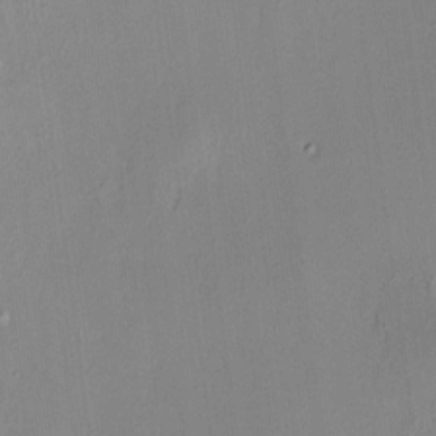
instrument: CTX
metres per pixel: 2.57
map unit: HNhu
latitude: 7.5749
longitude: 12.5385
